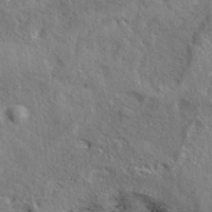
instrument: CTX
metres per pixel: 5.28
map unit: eAb
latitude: 39.6316
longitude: 113.4077
